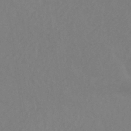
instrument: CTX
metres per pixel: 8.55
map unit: HNhu
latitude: -43.8422
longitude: 89.1809
